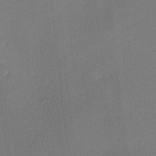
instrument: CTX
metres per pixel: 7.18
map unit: lHvf
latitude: -11.3132
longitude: -99.6316
